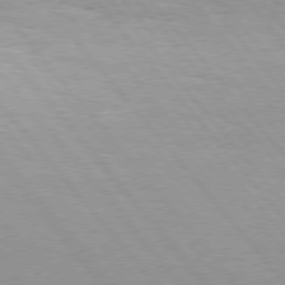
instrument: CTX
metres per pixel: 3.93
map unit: Hpe
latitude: 76.1011
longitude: -153.1970
